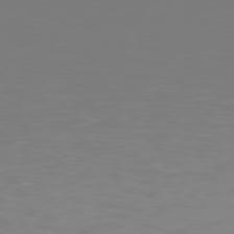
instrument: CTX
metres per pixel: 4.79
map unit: Hpe
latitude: 77.4426
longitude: -176.5357
